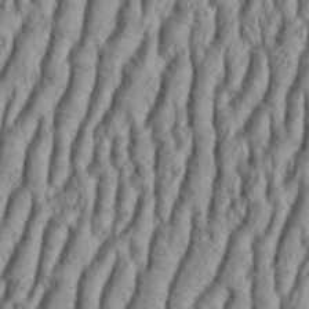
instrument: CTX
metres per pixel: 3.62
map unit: Aa
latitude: 33.5749
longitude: -136.7624
